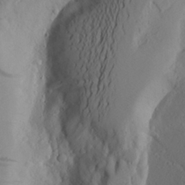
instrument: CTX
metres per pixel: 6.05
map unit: Aa
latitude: 26.5357
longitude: -146.6491
